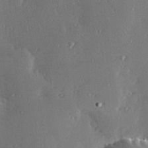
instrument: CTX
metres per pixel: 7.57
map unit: Hve
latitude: 27.9906
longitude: -91.4804
